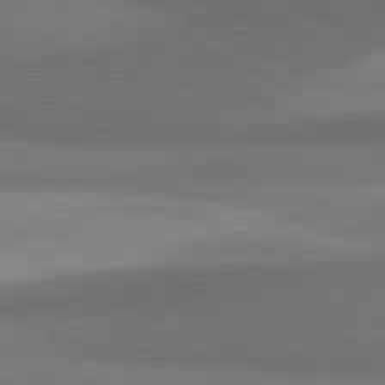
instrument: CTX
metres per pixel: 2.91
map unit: lApd
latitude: 81.2726
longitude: 139.7667
